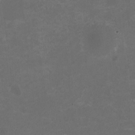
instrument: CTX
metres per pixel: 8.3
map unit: HNhu
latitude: -3.0108
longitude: -3.9906
